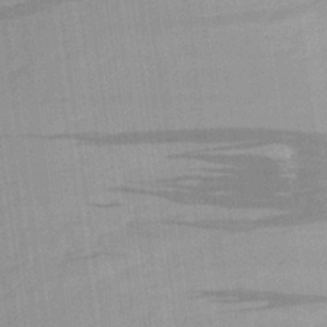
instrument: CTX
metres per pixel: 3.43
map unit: Aa
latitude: 27.0270
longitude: -145.4426
